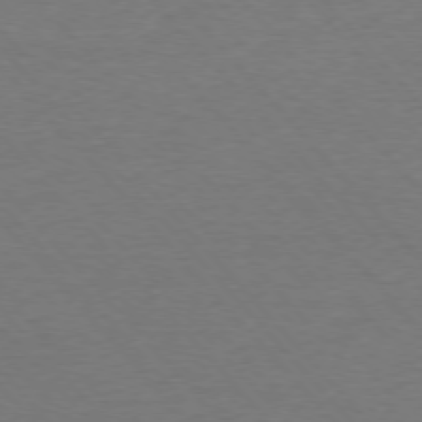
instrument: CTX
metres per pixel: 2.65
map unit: Ap
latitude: -76.4440
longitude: -95.2537
